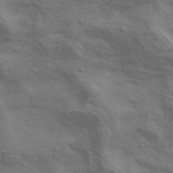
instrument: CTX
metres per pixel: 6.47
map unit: Ave
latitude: 39.6883
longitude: -113.8583
